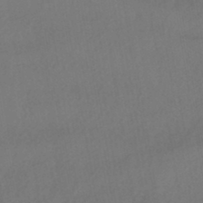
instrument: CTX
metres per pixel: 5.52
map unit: HNhu
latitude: -44.7841
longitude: 94.6896
